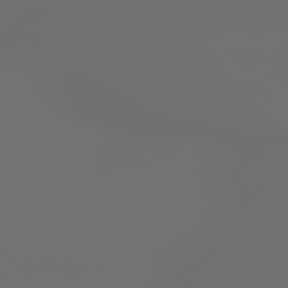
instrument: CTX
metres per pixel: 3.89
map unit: lApd
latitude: 79.2348
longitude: 177.0298
